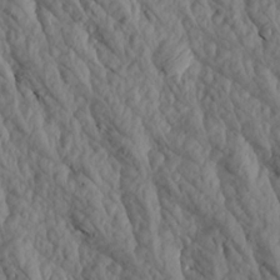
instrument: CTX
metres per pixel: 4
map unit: Aa
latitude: 17.4426
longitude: -146.2901
